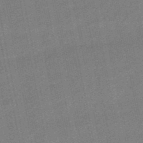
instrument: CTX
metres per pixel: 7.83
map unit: lHb
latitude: -49.4266
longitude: 79.1998
